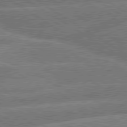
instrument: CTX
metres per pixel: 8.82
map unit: lApd
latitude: 79.9906
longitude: -157.9339
